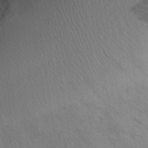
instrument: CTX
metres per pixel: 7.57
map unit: Aa
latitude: 29.1781
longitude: -145.6694
